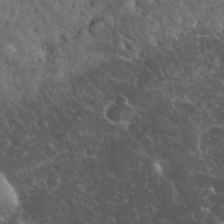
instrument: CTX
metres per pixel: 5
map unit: eHh
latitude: 33.6883
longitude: -65.3671
